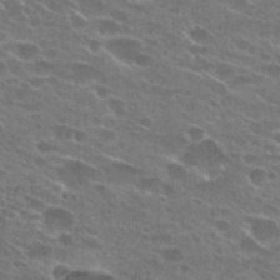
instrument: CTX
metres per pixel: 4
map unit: Hto
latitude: 25.0269
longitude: -43.7828
